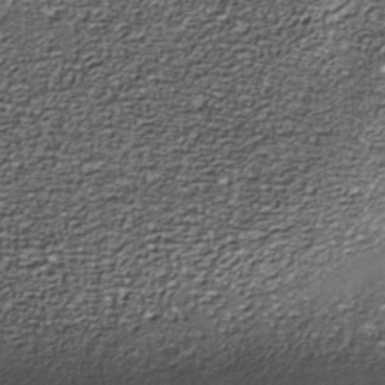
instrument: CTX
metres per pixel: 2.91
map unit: Nhe
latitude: -37.5021
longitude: -87.1025
